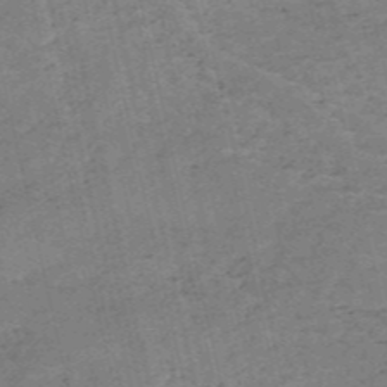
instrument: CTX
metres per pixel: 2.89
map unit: HNb
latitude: -54.7652
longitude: -42.6680
